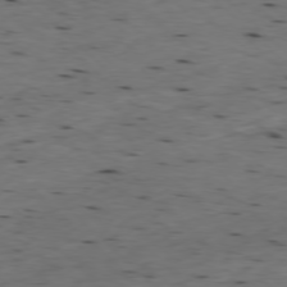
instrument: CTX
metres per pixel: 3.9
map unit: Ap
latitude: -77.5777
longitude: -89.3860
